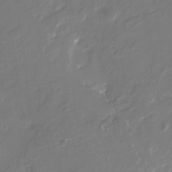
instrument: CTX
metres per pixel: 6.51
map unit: Nhu
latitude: -29.4077
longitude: -78.1389
